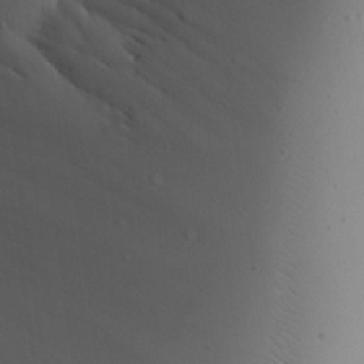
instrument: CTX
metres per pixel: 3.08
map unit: Aa
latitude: 23.7072
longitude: -127.4049
